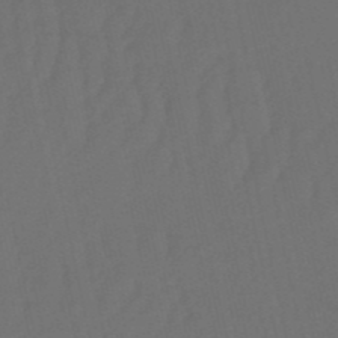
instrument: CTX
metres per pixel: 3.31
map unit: eHb
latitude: -51.0864
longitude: 76.7463
